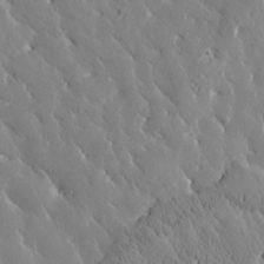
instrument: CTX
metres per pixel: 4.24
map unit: Htu
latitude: -0.9542
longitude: 175.3509
